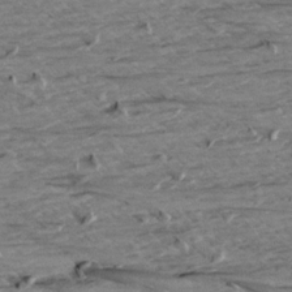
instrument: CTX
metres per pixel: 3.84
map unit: Aa
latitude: 9.0648
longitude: -139.9906
